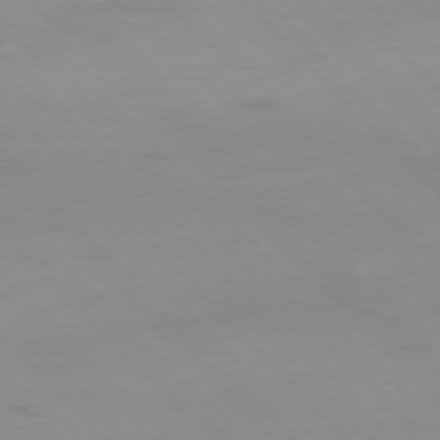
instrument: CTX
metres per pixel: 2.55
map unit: Hpe
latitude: -77.1242
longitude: 12.6519
